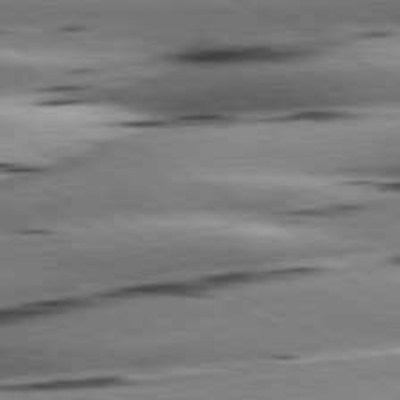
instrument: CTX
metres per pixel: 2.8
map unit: lApd
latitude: 80.9892
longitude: -161.8961
